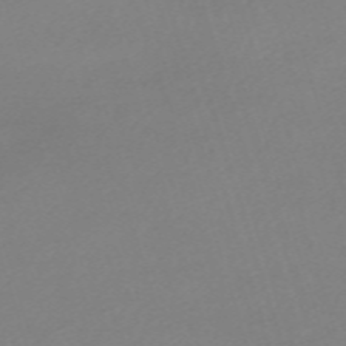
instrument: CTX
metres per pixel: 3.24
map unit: eHh
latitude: -61.7289
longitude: 52.9352
